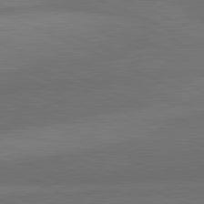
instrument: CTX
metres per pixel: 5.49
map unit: lApd
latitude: 82.2522
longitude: 157.4076
